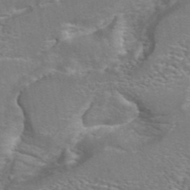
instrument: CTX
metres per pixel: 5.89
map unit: ANa
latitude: 44.8002
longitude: 27.0675
